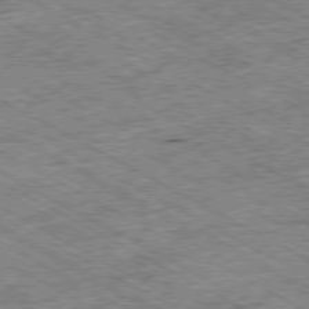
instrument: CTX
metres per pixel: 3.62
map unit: Ap
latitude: -80.2929
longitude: -84.9892
